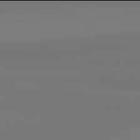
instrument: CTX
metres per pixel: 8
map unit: lApd
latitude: 81.9906
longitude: -176.4790
